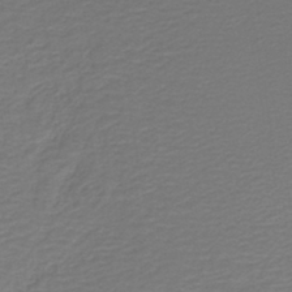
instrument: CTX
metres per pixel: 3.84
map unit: HNb
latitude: -43.5588
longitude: 52.0283
